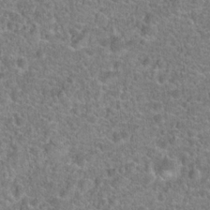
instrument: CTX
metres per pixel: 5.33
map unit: Hto
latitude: 19.6505
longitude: -43.0081
